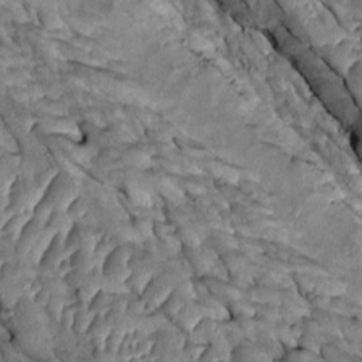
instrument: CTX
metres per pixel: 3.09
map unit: Htu
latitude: 1.4237
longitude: 143.7477
